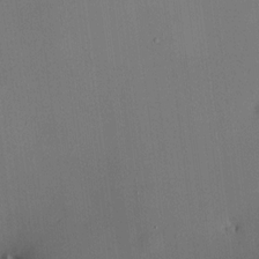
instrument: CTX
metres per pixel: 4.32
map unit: HNhu
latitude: 10.3278
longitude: 15.8612
